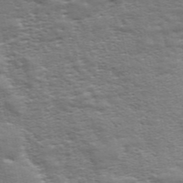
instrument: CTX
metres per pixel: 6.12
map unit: ANa
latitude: 49.0836
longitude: -75.0081
